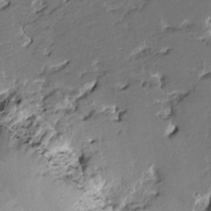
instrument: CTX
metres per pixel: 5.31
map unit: HNhu
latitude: 4.7435
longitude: -5.7827
